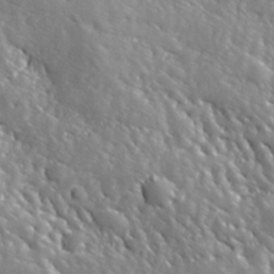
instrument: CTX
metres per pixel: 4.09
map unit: Hve
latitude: 24.9891
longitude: 146.0850
